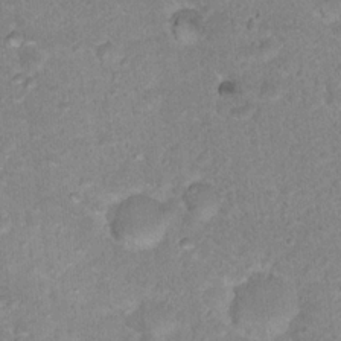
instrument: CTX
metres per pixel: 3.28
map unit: Nhu
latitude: 17.5560
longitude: -34.2522
